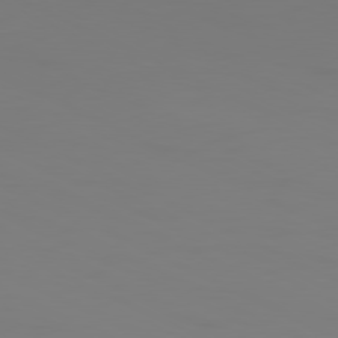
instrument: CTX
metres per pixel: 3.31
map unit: Ap
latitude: -81.5777
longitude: -61.4993
